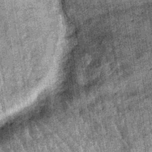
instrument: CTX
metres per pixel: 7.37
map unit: lHb
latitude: -39.6533
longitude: 66.5385
